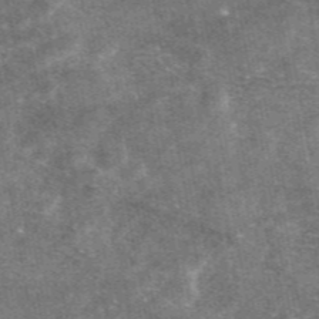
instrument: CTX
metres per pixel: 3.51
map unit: eAb
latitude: 47.4049
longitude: 121.1242
